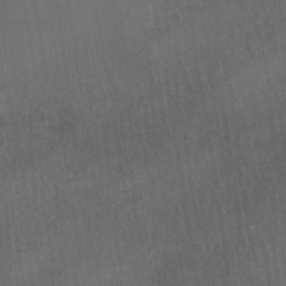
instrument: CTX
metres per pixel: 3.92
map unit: Ave
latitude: 22.6301
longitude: -136.4979
